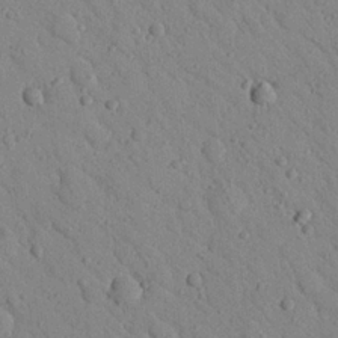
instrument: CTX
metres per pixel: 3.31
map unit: Nhu
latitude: 23.1025
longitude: -75.8772
